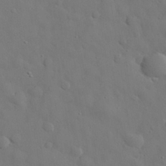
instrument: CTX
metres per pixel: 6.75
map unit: eHh
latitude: 30.3090
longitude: -73.0648
